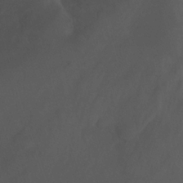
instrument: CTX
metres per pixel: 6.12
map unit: Nhu
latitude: -13.5021
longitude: -71.6505
